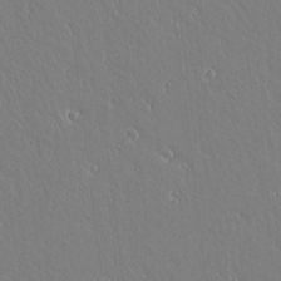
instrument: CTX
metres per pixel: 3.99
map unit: lAvf
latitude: 14.4412
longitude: -126.5924
